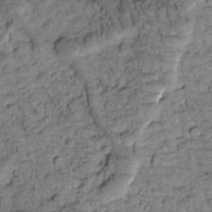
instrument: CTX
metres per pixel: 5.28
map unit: Htu
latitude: -3.1242
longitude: 173.1431
